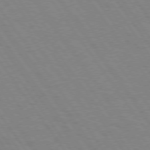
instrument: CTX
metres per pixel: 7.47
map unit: Hpe
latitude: 74.4601
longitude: -137.3293
